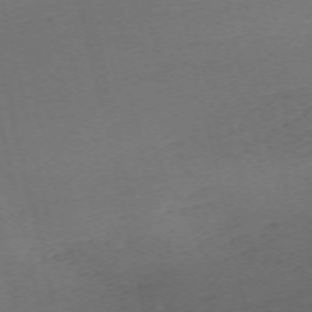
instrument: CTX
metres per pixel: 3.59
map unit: Nhu
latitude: -68.2739
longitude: 37.6910
